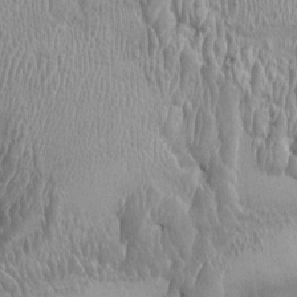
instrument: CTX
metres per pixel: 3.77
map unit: Ht
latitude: -3.1053
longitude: -14.9325
